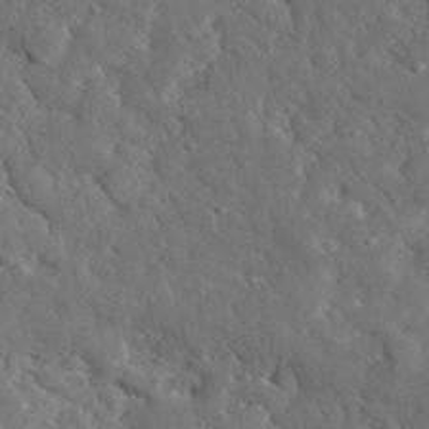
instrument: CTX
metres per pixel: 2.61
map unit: lHvf
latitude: 35.2537
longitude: -86.7057
